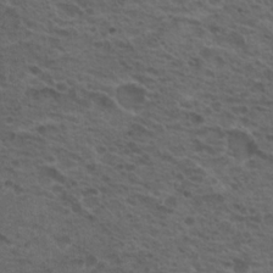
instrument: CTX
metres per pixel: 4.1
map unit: Hto
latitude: 18.9702
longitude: -32.1578
